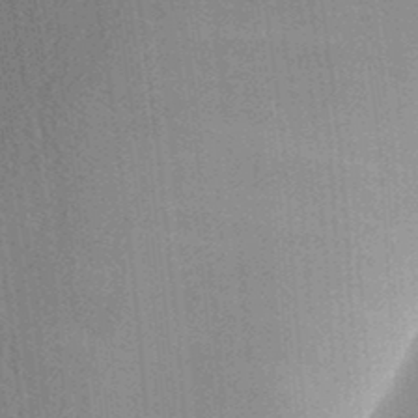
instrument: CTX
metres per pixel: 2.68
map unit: Aa
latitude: 31.9151
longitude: -142.4223
